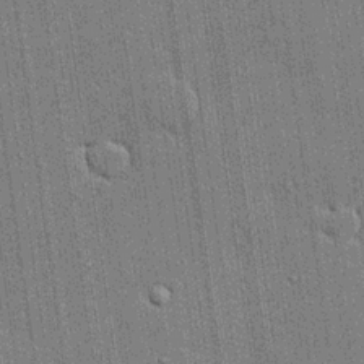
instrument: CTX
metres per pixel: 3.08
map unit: lHvf
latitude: 19.2537
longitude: 142.6518
